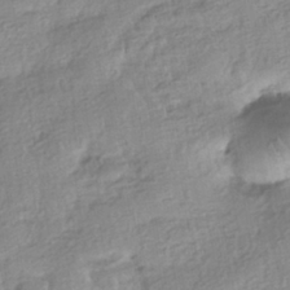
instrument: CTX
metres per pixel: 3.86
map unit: HNhu
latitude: -40.6707
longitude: 96.3306
